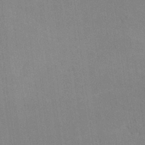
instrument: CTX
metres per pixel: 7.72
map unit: lHvf
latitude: -11.4077
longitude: -101.8961
